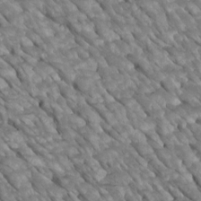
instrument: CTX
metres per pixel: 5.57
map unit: Htu
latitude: 2.1011
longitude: 144.2551
